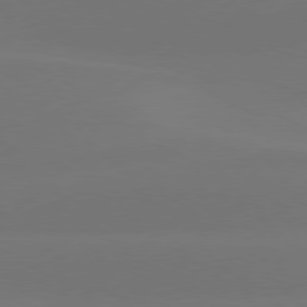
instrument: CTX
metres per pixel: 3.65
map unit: Hpe
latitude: 78.1956
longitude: -131.1781
